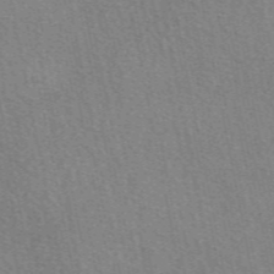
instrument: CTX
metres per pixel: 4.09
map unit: eAb
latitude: 50.1388
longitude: 116.6329
